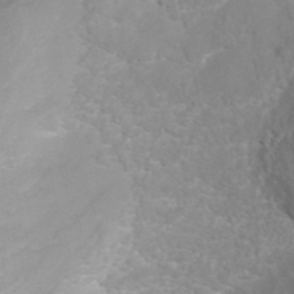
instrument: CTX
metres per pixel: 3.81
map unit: ANa
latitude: 40.1199
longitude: 23.3510
